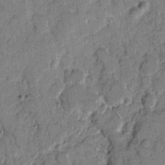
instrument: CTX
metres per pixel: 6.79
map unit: eHh
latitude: 7.9150
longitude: -64.3845
